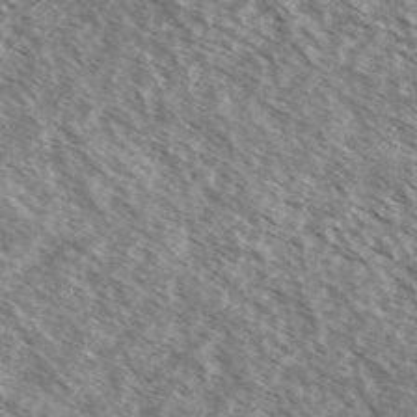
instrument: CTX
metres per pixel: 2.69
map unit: Ave
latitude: 38.1200
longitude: -109.8961
